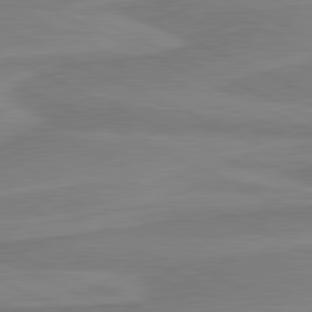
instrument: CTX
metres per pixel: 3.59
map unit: lApd
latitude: 81.2537
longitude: 170.1417
